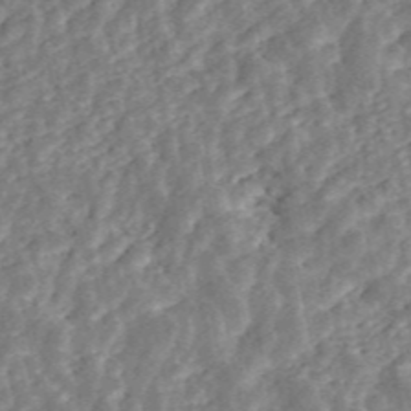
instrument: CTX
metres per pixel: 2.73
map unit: ANa
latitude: 45.6316
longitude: 29.1809
